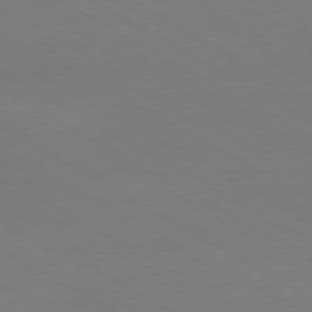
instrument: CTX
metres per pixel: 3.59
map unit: Ap
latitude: -76.3684
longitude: -76.3467
